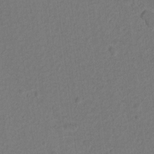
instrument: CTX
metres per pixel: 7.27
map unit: lAvf
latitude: 9.1403
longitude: 165.9556
